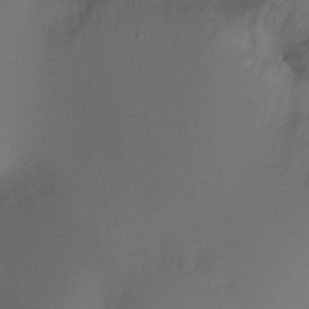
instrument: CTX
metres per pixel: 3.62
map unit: Ht
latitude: -10.8597
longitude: -28.6490
